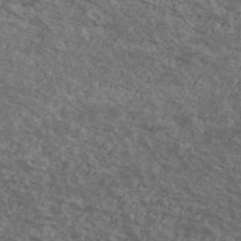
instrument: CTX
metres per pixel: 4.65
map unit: Ave
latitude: 40.3089
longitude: -108.1766
